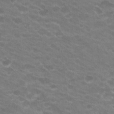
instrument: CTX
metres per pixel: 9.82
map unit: Hto
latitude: 20.3845
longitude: -38.1389
